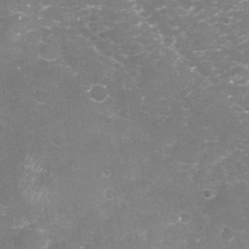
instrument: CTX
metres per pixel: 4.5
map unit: Nhu
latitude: -18.6330
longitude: -57.6315
